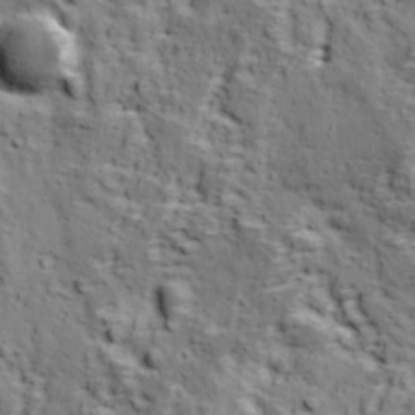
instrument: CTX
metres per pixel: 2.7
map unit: Ave
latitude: 11.4427
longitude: -105.1404
